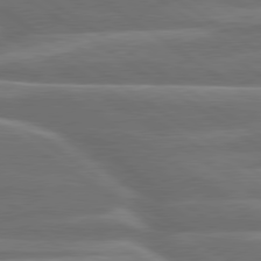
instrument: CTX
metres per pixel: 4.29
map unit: lApd
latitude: 79.9528
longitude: -126.8191
